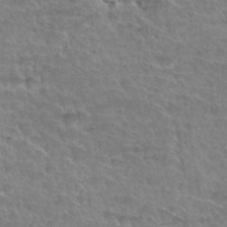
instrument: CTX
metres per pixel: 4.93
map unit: Hto
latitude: 34.5923
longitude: -44.5734
